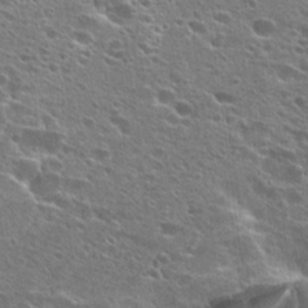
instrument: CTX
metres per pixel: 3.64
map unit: Hto
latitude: 24.8380
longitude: -45.7072
